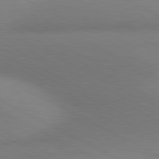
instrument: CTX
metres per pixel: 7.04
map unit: lApd
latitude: 80.7057
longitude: 128.8597
